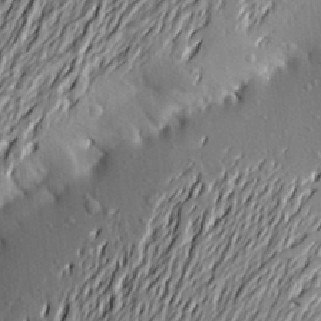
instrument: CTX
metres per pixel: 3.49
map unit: Aa
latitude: 21.0648
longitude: -150.1766
